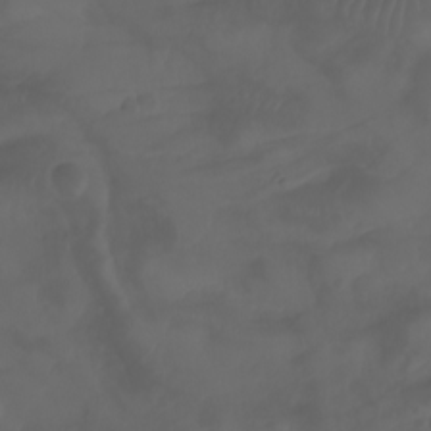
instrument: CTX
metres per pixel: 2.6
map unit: Aa
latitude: -7.6722
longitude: -79.8395
